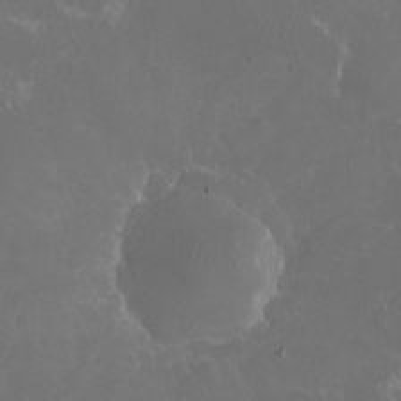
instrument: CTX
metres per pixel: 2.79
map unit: eHh
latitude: -6.7085
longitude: -77.5182
